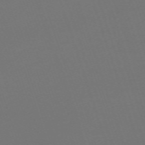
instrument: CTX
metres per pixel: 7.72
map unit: eHh
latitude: -63.8800
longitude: 49.5210
